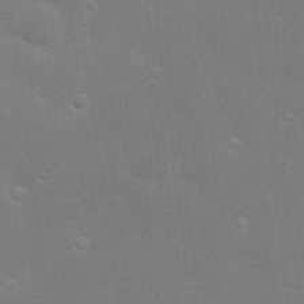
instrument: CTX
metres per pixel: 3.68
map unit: Hve
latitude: -10.9920
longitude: 174.4440
